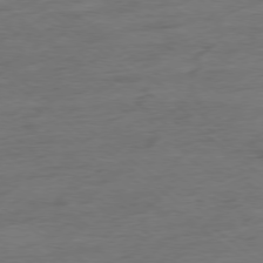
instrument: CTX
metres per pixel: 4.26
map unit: Hpe
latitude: -78.6707
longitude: -23.4237
